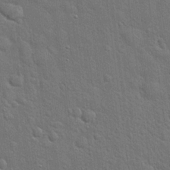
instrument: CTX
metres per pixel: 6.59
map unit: Hto
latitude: 19.8772
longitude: -51.9339
